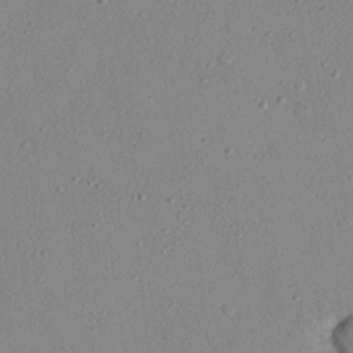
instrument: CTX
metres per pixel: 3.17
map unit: eHh
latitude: 25.5938
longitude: -77.1403
